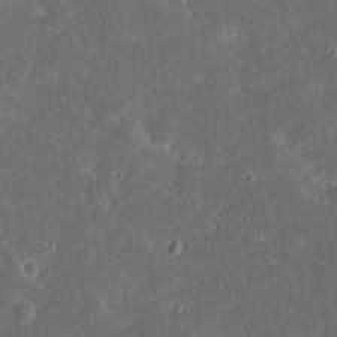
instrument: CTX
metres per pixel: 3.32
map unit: eHh
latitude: 17.6127
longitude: -73.5938
